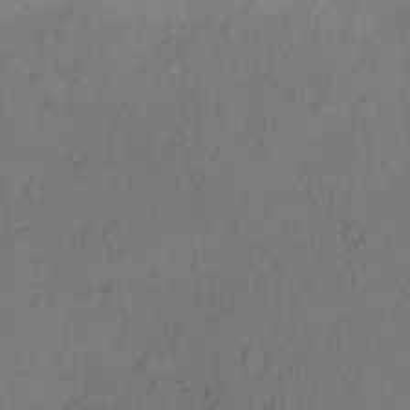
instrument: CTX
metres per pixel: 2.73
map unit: Hto
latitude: 12.1389
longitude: -56.9513
